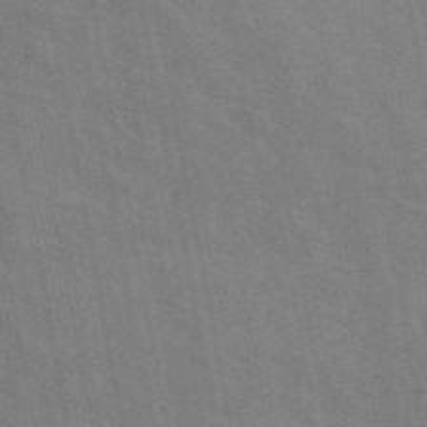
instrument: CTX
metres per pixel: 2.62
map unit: ANa
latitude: 48.2522
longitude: -75.3671
